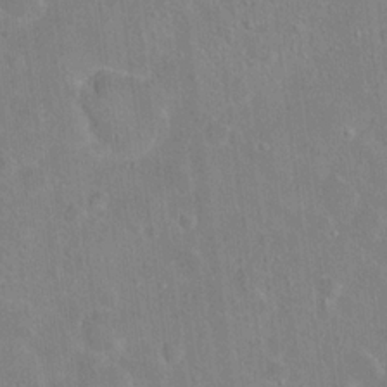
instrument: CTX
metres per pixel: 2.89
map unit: Hto
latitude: 17.1214
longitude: -39.8583
